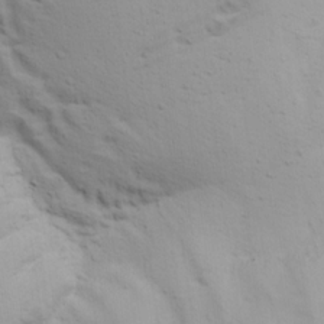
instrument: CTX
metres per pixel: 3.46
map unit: Ave
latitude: 19.1403
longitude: -138.2711
